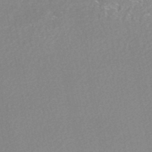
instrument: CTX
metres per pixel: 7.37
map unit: HNhu
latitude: -47.6910
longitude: 103.0109
